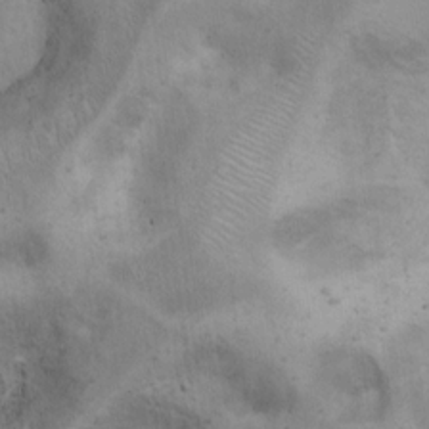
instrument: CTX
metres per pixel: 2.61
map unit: Hto
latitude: 13.4616
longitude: -55.8772
